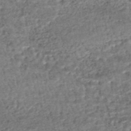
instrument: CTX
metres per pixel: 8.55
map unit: HNhu
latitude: -48.3873
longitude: 102.7274
